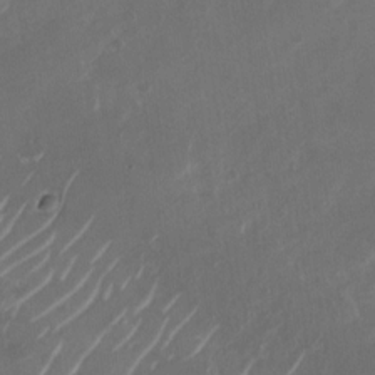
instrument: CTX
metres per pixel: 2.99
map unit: Nhu
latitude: -28.9731
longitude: -70.5923
